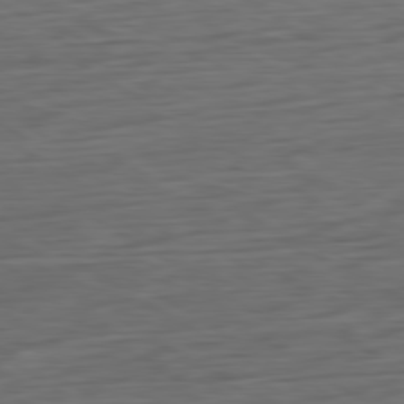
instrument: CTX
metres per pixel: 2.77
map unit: Ap
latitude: -80.6519
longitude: -68.8569
